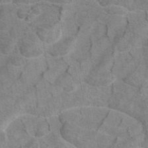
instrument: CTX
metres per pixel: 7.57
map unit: eAb
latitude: 46.6680
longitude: 101.8044
